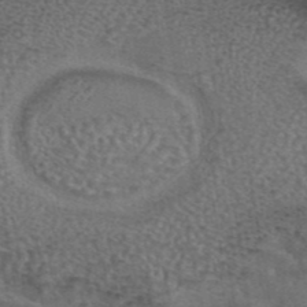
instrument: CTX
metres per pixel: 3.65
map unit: eAb
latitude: 43.4615
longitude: 104.4251
